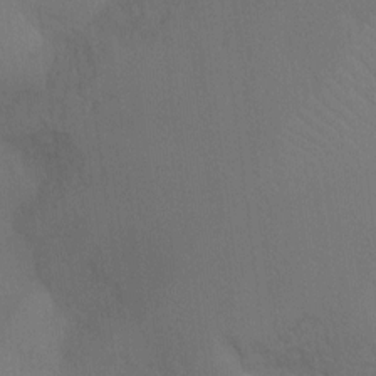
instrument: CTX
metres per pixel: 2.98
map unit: Ht
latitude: -8.9164
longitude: -32.6490
